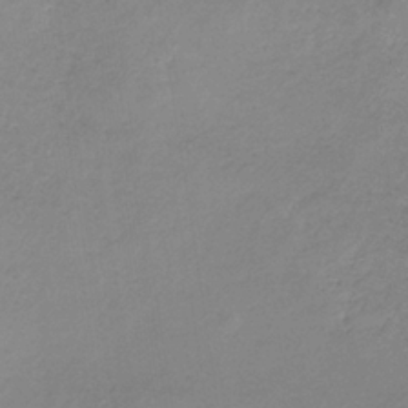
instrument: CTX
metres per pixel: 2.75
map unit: HNb
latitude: -35.0486
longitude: 55.4455
